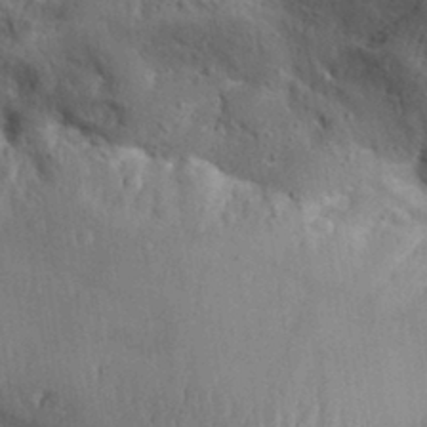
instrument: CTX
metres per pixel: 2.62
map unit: Aa
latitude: 31.4049
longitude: -133.0836
